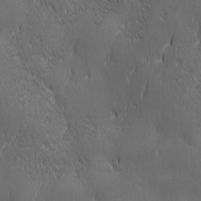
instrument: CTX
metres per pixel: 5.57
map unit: Ave
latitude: 1.9906
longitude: -113.0269
